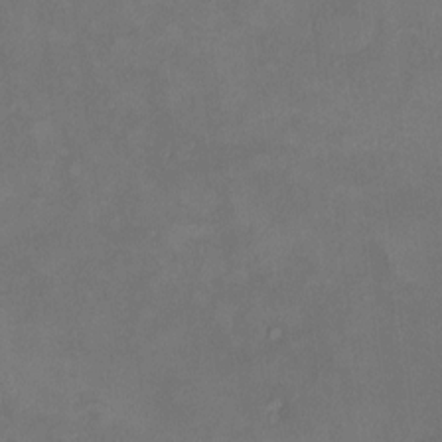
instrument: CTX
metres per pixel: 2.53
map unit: HNhu
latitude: 7.5560
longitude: 7.9556
